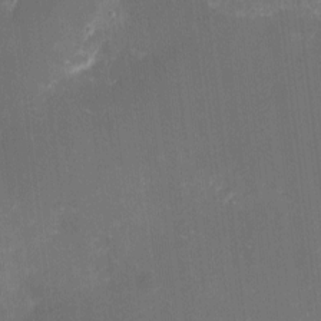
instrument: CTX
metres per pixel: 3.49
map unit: eHh
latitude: 4.0633
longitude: -69.3860
